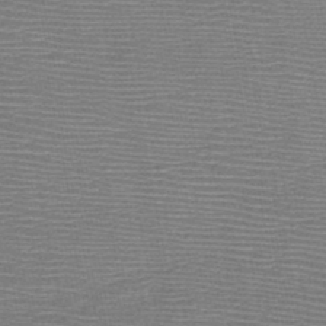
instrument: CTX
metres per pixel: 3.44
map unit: HNb
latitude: -48.0850
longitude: -42.1578
